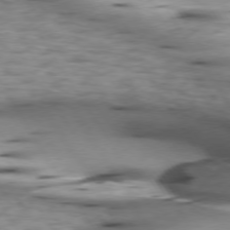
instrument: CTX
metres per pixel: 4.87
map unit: lApd
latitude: 74.8380
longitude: -50.6868
